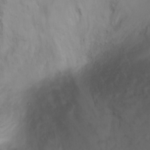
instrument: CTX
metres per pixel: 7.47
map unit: Ht
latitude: 0.6112
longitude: -36.4034
